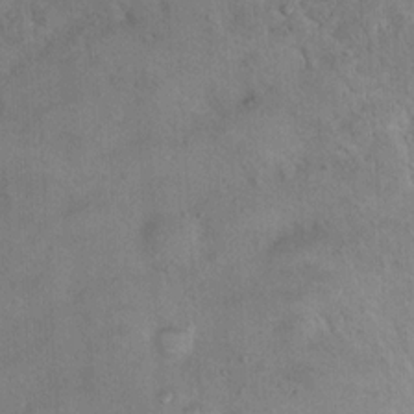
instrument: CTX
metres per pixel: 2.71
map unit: Nhu
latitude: 13.1781
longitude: -27.1025
